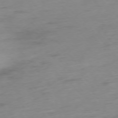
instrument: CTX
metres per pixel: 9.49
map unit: Hpe
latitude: -76.0283
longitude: -15.2348
